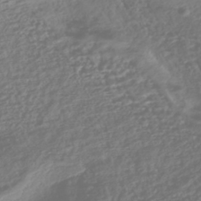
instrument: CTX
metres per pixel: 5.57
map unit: HNhu
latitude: -43.1998
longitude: 104.2550
